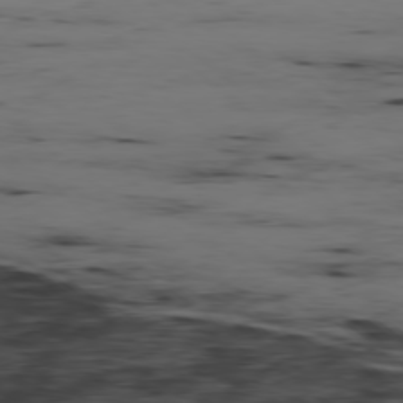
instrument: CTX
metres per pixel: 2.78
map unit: Hpe
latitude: -79.0297
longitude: 13.0109
